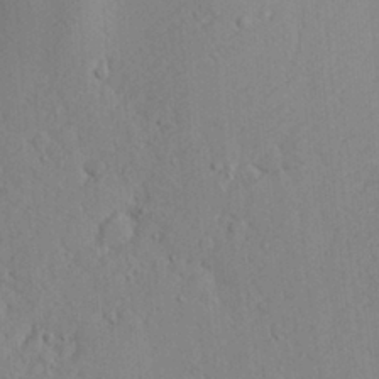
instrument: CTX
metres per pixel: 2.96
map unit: Aa
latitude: 17.8205
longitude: -142.3656
